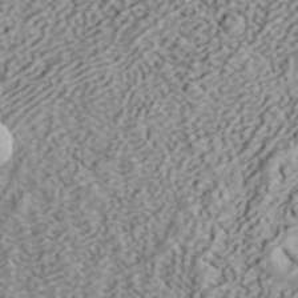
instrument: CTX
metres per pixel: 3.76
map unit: ANa
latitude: 41.3671
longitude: 50.6329
